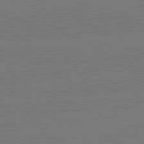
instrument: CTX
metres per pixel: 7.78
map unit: lApd
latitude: 81.0647
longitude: -127.6694
